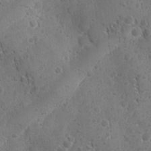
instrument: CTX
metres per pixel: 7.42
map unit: Ave
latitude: -10.2928
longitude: -119.3292
